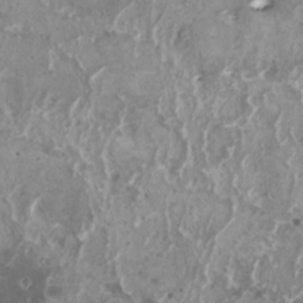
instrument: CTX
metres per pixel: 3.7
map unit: HNhu
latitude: 1.4993
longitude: 5.5966
